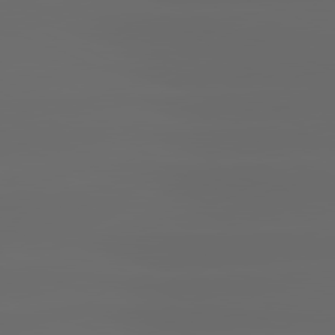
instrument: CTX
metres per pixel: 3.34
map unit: lApd
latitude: 81.3482
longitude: -144.1389
